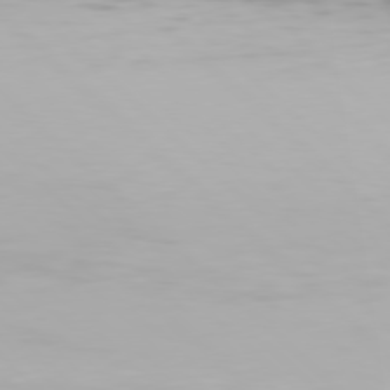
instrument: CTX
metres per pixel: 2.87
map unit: Hpe
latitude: 77.3292
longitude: -162.9703
